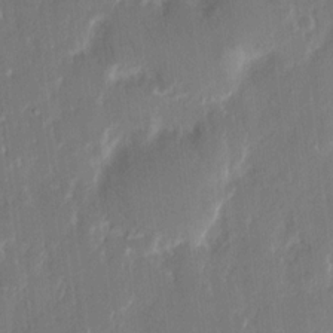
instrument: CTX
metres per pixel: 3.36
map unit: eHh
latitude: 13.0081
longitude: -70.8002
